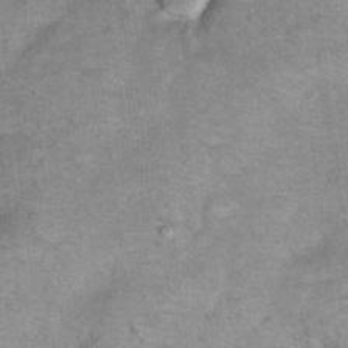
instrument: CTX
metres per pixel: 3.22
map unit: Hto
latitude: 11.4616
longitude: -36.7246
